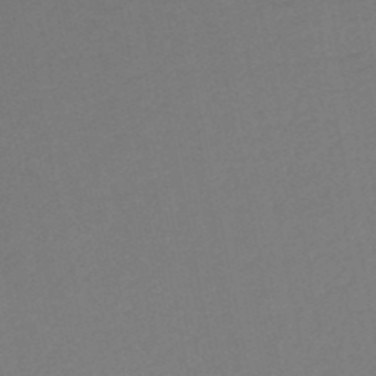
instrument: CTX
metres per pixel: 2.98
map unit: HNb
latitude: -50.2739
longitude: -45.7072
